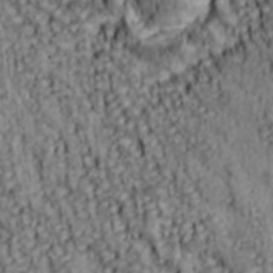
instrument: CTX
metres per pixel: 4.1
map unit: lAa
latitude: 5.7450
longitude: -114.9135
